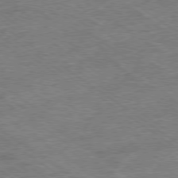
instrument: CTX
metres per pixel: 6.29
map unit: Ap
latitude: -79.1431
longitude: -48.8569
